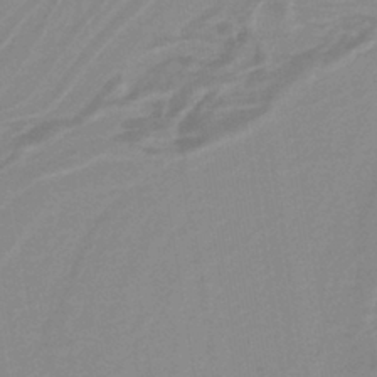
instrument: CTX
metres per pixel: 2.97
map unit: lHb
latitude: -40.3495
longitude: 52.2361
